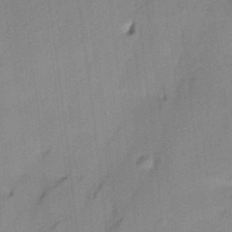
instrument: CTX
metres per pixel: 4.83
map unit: HNhu
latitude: 14.6113
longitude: 10.6896
